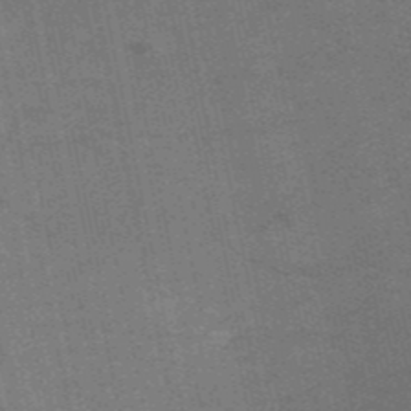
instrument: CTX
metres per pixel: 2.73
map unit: HNb
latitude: -53.2942
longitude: -46.7058
